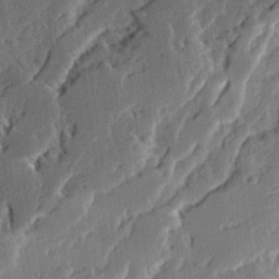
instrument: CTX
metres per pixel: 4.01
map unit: Ave
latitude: 14.5924
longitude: -137.1403
